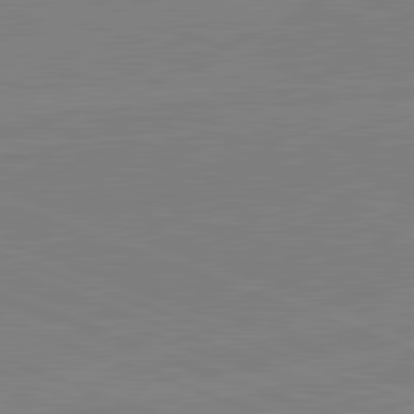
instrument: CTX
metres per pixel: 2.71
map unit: lApd
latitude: 82.1199
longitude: -158.4034
